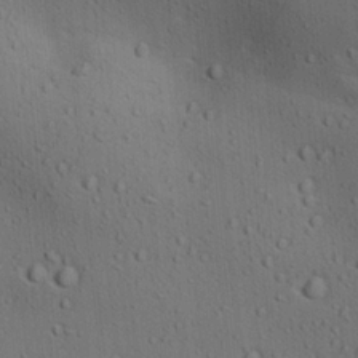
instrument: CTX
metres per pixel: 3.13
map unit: lAa
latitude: 18.9513
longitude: -138.3089
